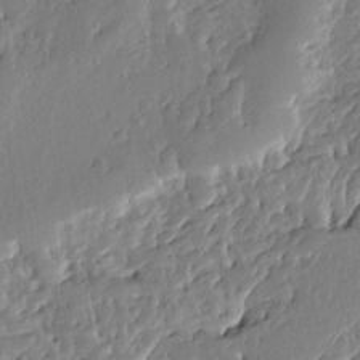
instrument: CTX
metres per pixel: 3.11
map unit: Ave
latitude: 13.0270
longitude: -135.8772
